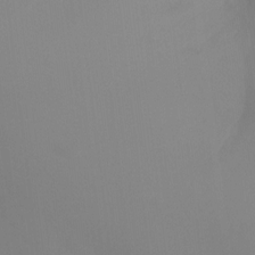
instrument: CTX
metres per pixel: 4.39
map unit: Nhu
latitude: -16.5763
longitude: -48.1578
